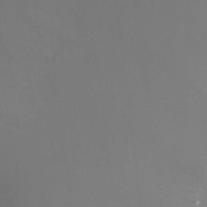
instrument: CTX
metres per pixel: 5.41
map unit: Ht
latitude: -12.4062
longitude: -44.4034
